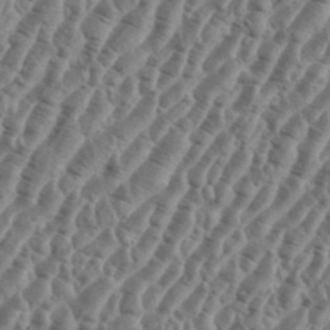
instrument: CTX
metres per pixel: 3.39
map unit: eHh
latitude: 36.6869
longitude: -135.7260
